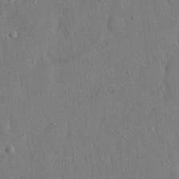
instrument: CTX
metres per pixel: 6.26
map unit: eHh
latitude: 16.1011
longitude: -71.0836
